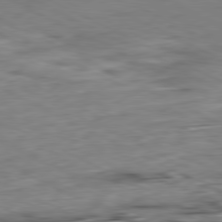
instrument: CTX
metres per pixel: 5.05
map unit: Ap
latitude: -81.2376
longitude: -83.0458
